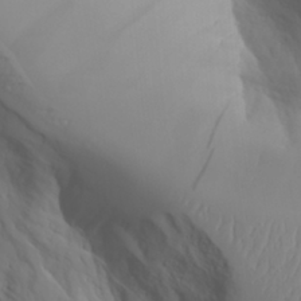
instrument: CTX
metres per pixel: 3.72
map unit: Aa
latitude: 27.3293
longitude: -133.0081
